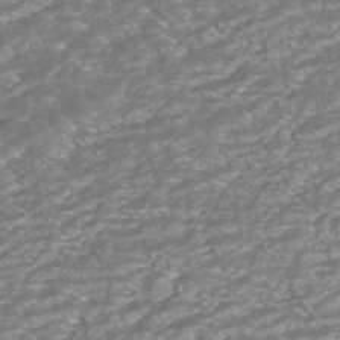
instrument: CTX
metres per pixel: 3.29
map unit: ANa
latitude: -42.4628
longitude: 108.4629
